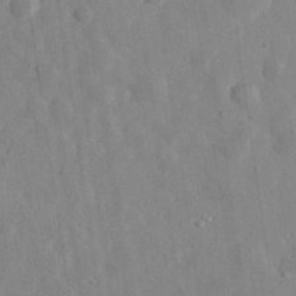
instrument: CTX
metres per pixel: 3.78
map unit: eHh
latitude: 32.8569
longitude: -78.2523
